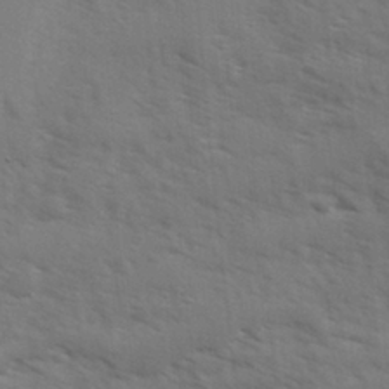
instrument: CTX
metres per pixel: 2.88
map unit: Ave
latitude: 1.6882
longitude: -110.2901
